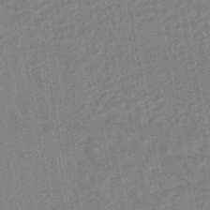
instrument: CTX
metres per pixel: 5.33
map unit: HNhu
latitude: -46.8975
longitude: 98.9919
